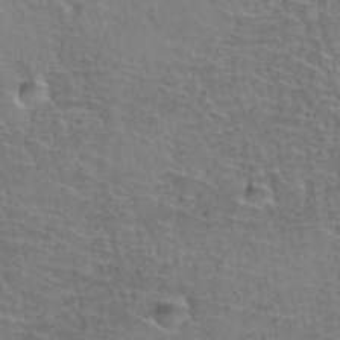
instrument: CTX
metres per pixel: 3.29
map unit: Hto
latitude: 36.8569
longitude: -43.7261
